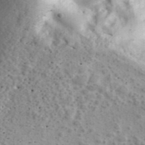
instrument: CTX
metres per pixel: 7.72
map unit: lHvf
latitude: 41.8961
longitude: -89.6505
